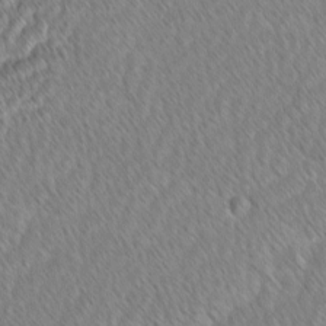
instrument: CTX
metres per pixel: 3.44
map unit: lAvf
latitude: -1.5022
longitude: -114.3467
